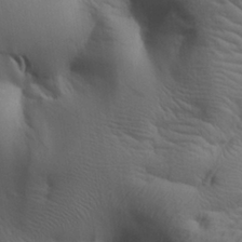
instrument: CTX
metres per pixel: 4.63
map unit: Aa
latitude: 27.5371
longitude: -138.6868
